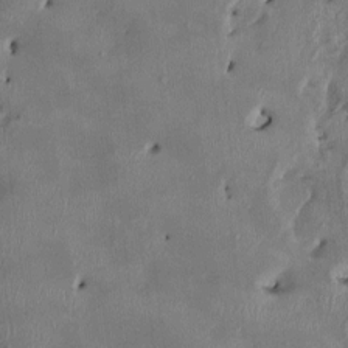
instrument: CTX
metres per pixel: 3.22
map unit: HNhu
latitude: 2.2711
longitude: -5.6505
